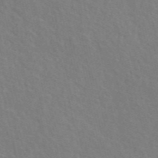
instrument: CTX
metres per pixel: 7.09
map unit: ANa
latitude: 48.2145
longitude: -76.3278
